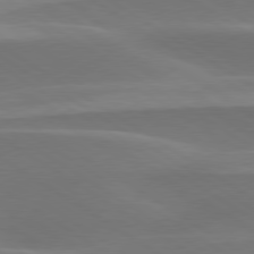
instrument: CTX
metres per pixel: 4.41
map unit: lApd
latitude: 79.6694
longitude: -95.5182
